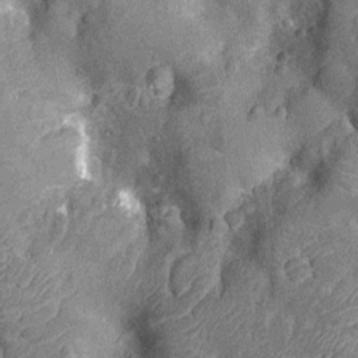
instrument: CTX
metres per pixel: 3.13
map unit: Nhu
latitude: -13.8045
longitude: -23.6127
